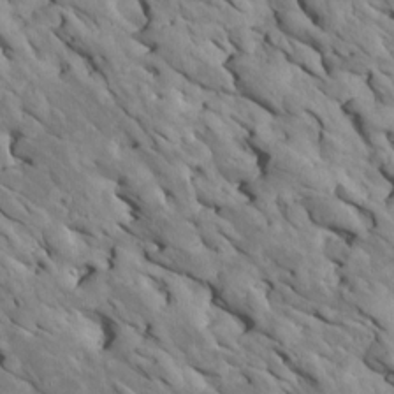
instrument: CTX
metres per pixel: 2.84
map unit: Htu
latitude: 1.3292
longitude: 143.1809
